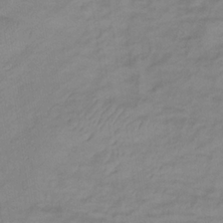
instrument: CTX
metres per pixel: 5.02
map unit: lHb
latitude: -35.1998
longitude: 72.2172
